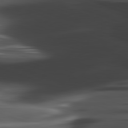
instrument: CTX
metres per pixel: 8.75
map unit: lApd
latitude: 82.1199
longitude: -144.2144
